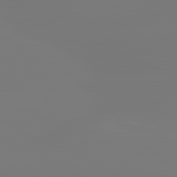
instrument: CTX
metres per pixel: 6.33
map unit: lApd
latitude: 80.5168
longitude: -148.3278
